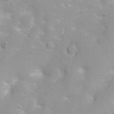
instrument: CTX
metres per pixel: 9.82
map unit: Nhu
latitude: 3.9150
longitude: -26.4601
